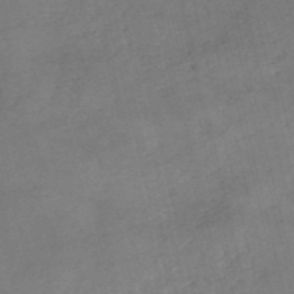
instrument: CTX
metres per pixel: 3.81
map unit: eHh
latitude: -55.0864
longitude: -91.0270
